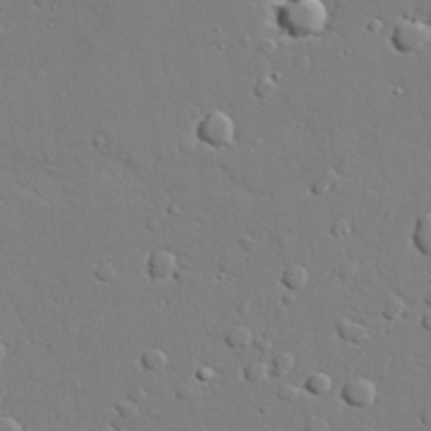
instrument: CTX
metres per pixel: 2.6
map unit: lAvf
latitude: 28.1767
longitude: -108.2711
